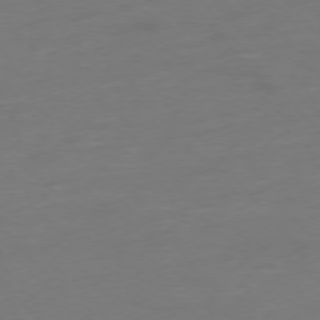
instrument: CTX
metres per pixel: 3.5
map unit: Hpe
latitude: -75.8612
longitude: -14.8569
